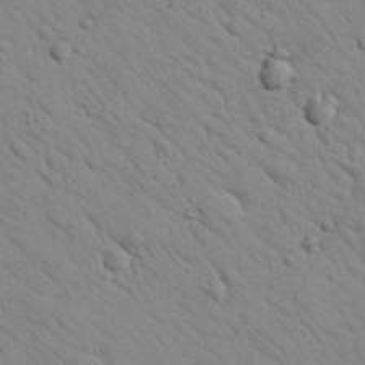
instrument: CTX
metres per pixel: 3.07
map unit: Nhu
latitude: 23.6883
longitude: -74.9703
